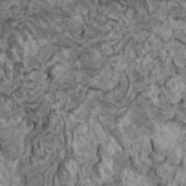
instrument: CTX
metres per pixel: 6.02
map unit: HNhu
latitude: 6.5168
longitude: -1.2726
